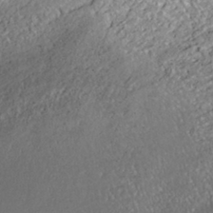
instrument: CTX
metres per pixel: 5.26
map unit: ANa
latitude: -41.8044
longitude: 103.7856
